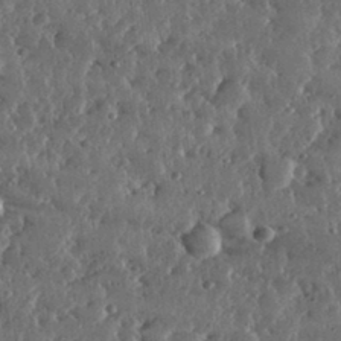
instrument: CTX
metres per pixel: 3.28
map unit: lHvf
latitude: 31.9906
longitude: -90.2523
